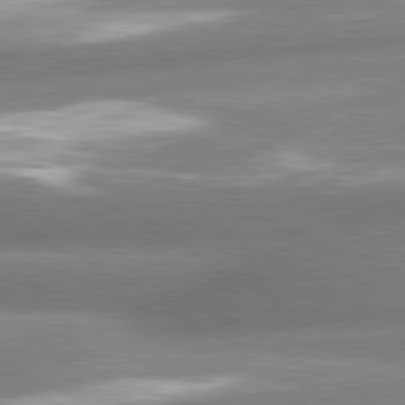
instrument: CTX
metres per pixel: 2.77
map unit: lApd
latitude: 80.4412
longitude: -162.9892
